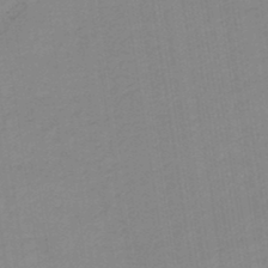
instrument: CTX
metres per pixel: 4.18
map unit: HNb
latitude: -44.8219
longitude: -42.5357
